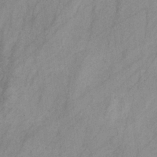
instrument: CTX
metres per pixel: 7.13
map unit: HNb
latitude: -31.3698
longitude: 63.4265
